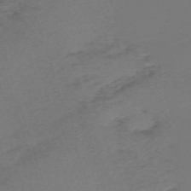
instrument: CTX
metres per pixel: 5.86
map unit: eHh
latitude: -61.8989
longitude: 51.5210
